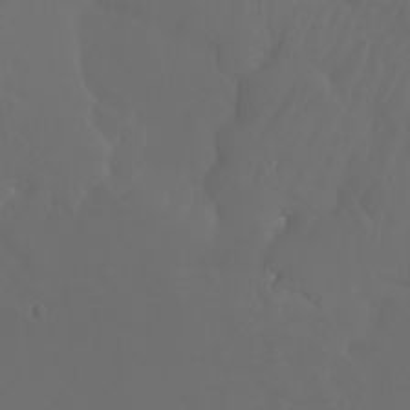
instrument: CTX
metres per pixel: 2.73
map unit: Nhu
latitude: -7.1998
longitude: -82.8946
